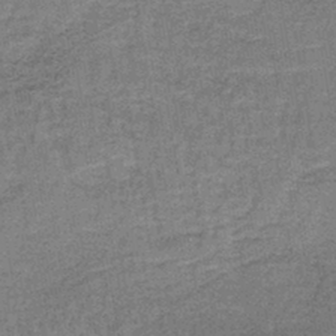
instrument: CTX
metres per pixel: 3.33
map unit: lHb
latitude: -41.1242
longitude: 57.5966
